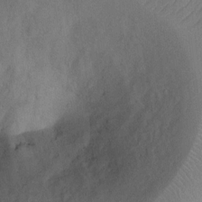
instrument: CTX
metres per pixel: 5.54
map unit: Ht
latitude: 2.4412
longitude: -29.0836
